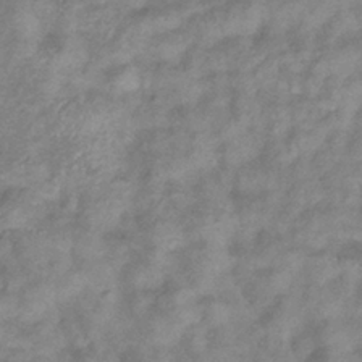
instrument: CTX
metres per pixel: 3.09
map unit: eHb
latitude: -36.7841
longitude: 75.8234
